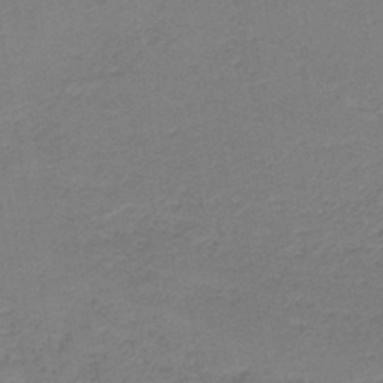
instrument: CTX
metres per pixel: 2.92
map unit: HNb
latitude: -42.2739
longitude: 49.6344
